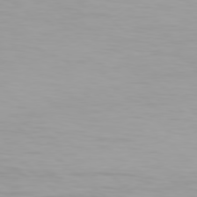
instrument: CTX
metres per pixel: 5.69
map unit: Hpe
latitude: 77.7827
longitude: -133.6316
